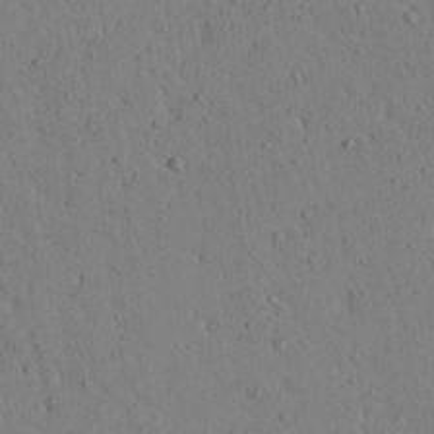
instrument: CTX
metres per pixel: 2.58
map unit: Aa
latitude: 21.9339
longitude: -139.5560
